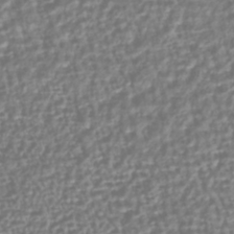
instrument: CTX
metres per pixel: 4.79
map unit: HNhu
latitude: -43.9556
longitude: 106.2929
